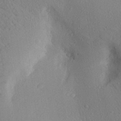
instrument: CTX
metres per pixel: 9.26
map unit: Aa
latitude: 27.3482
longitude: -142.7246
